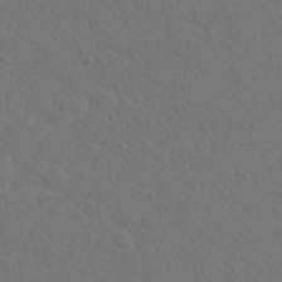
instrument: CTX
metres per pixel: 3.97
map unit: Hto
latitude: 12.2901
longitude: -37.1970
